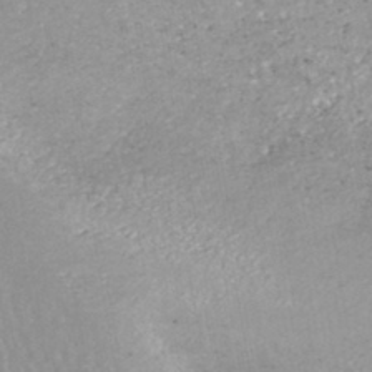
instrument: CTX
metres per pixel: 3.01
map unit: HNhu
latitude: -43.1809
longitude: 96.8975
